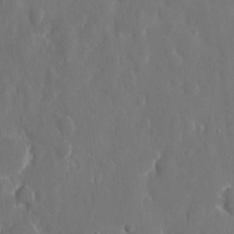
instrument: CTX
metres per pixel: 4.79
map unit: eHh
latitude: 10.9325
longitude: -71.2537
